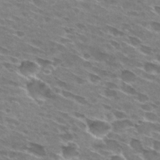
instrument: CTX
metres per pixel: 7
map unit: Hto
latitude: 29.2726
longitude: -42.7246
